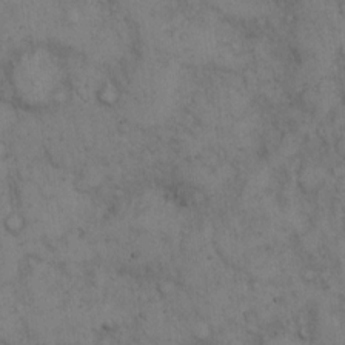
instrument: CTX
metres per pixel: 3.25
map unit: eHh
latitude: 13.2537
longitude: -62.9514
